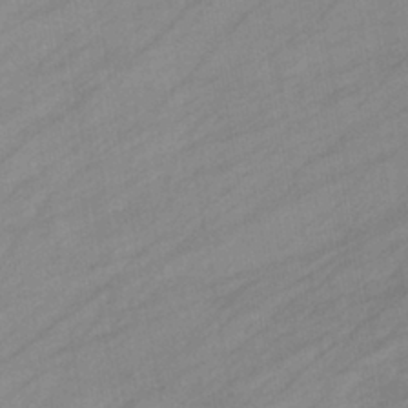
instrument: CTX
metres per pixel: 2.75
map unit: eHb
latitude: -39.5021
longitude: 82.0283
